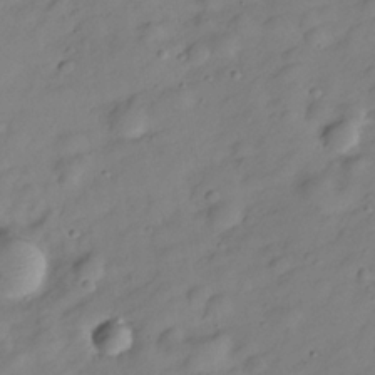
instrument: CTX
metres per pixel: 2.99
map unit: Hve
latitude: -28.4440
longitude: 93.1998
